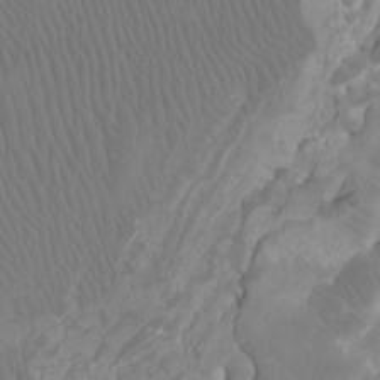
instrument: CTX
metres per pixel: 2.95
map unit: Ht
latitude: -3.2186
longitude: -18.1200
